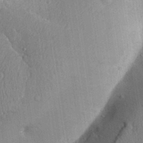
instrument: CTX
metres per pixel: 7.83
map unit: Aa
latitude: 31.7072
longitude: -144.4601
